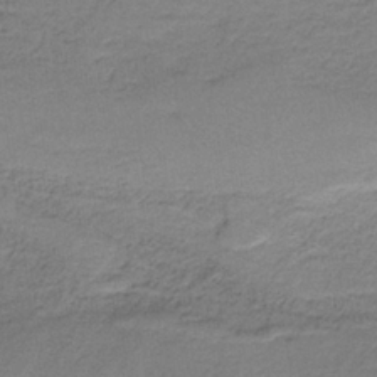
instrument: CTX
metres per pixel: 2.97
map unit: HNb
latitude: -35.3132
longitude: 58.6140
